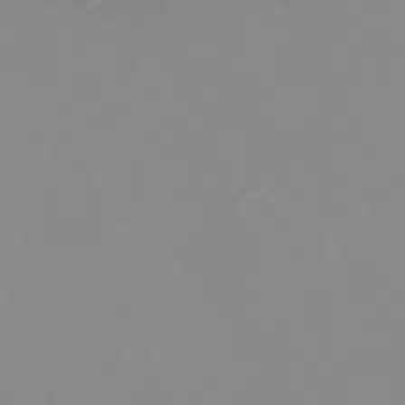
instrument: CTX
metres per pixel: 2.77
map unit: eHh
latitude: -63.4076
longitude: 48.9542
